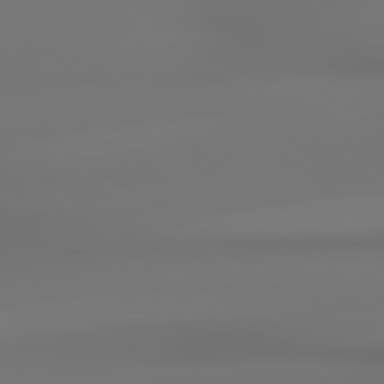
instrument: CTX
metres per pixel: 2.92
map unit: lApd
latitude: 79.1781
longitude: -137.4049
